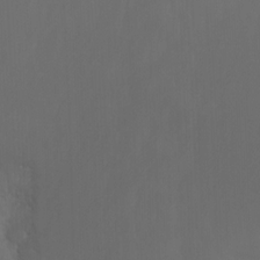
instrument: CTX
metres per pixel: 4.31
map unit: Nhu
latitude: -13.5588
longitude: -70.2711
